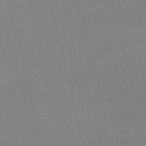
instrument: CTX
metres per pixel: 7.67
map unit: HNb
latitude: -52.7841
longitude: -46.8758
